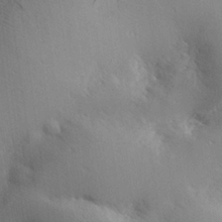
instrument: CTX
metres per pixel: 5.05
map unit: Hve
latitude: 24.9513
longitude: -91.5749
